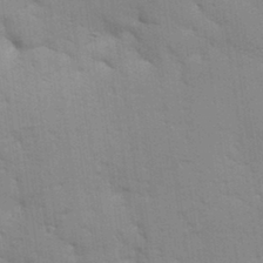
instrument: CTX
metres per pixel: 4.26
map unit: Aa
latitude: 33.2348
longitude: -144.8758
